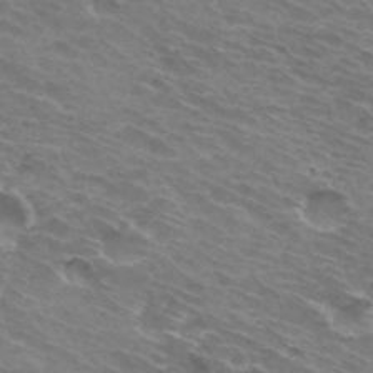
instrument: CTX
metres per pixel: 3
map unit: Hto
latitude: 33.2915
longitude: -43.4804
